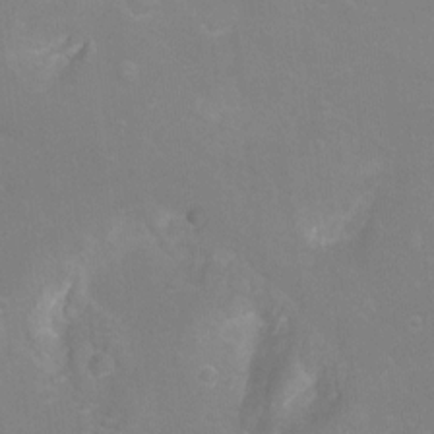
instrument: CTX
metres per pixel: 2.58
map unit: Hto
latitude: -7.4076
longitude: -51.1214
